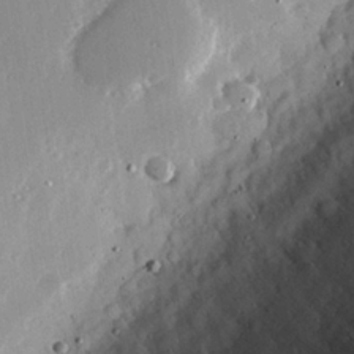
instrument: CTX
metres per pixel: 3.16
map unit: Hve
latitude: 26.5357
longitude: -93.7449
